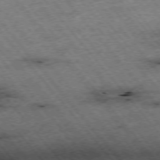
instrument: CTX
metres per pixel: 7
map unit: Hpe
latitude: -75.7289
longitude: -21.4616
